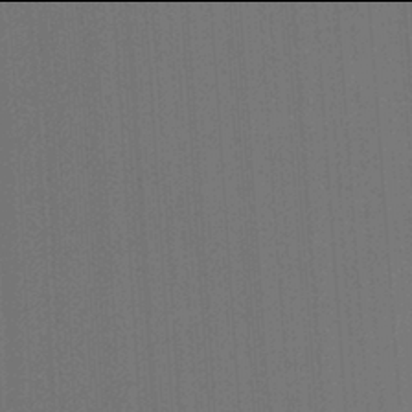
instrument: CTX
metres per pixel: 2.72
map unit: Ht
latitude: -2.0094
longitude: -27.4049
